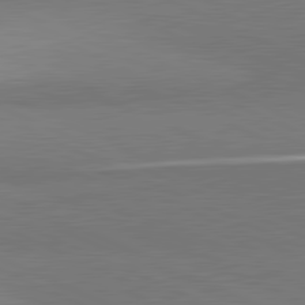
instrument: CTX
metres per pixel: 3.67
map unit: lApd
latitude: 81.5560
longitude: 156.1228
